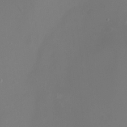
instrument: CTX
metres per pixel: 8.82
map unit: Nhu
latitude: -16.4251
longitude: -57.3103
